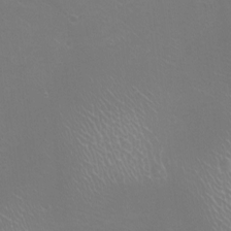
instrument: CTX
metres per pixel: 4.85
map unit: Ht
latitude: -8.5763
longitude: -20.6680
